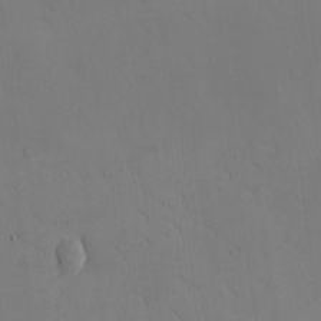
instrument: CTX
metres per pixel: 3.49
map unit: eHh
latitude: -8.8408
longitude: -66.1766
